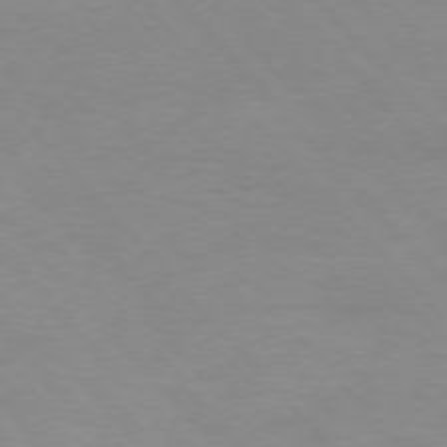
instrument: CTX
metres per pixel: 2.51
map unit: Ap
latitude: -76.8408
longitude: -88.1767
